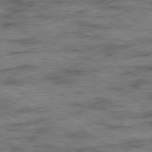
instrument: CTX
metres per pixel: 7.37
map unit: Ap
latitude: -79.8044
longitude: -48.6302
